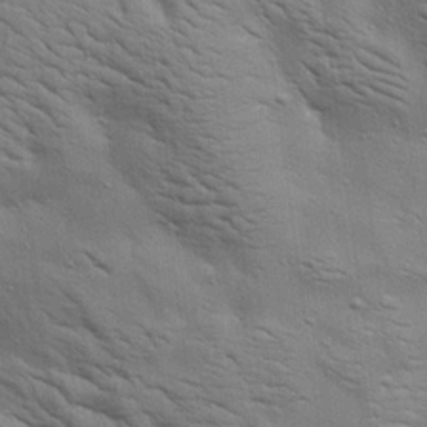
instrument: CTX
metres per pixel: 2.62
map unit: Aa
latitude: 19.7260
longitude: -141.6693
